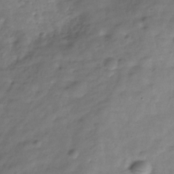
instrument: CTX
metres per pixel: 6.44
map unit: Hve
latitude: -30.9730
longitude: 91.4266
